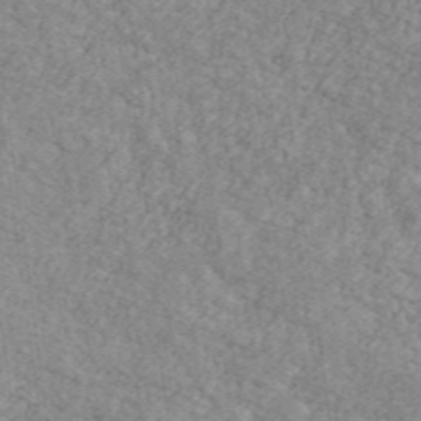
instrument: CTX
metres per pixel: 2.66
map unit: Ave
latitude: 41.5182
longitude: -110.6302
